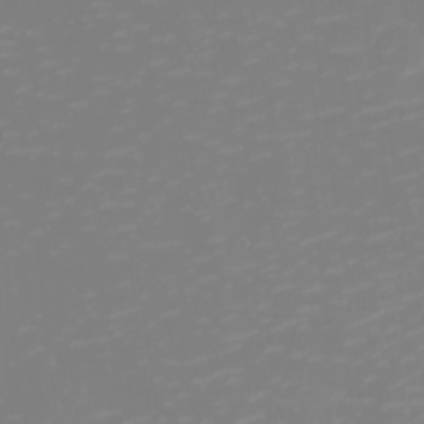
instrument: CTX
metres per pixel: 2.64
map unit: eHh
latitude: -2.5384
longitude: -75.2159
